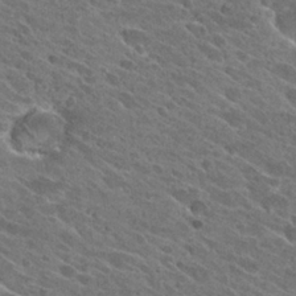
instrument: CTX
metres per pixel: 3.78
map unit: Hto
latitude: 26.1011
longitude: -41.0080
